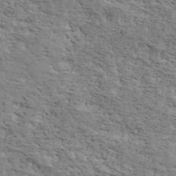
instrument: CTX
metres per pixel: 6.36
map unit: Ave
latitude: 41.1025
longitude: -109.8772
